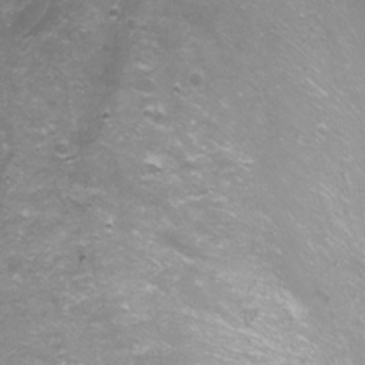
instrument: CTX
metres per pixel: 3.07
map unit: Nhu
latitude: -1.1620
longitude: -78.0255
